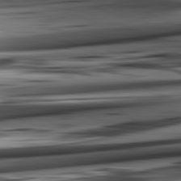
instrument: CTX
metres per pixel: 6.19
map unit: lApd
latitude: 82.5356
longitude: 151.4832
